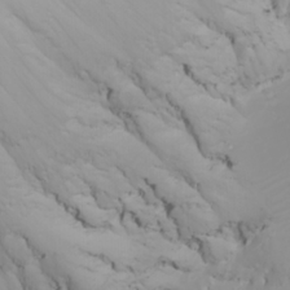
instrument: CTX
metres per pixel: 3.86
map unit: eHh
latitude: -5.0108
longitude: -85.1214
